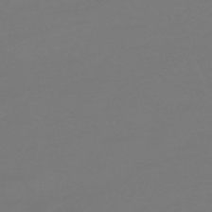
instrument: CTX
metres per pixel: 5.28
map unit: HNhu
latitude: -46.3684
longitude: 90.7841
